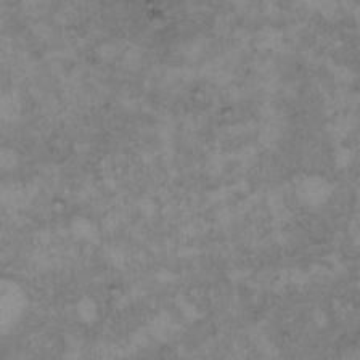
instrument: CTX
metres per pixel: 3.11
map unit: Hto
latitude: 8.8569
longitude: -60.0822
